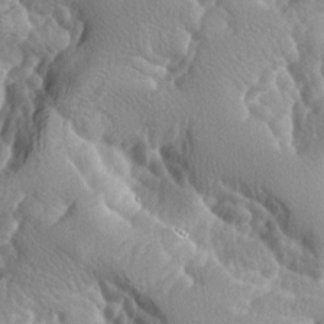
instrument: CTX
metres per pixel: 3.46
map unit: lAa
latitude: -7.1053
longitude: -124.9703
